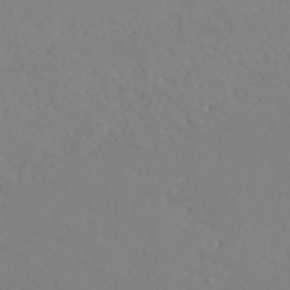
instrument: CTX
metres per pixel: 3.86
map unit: ANa
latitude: 42.4790
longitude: 28.8975
